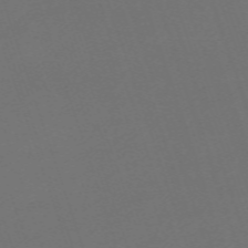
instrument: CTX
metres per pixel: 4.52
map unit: eHh
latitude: -63.5021
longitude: 51.8611
